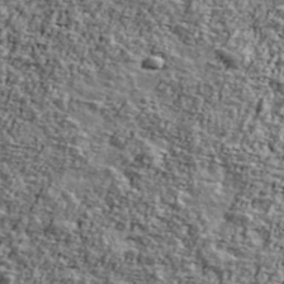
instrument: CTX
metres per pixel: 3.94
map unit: Ave
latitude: 42.2712
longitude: -111.0648
